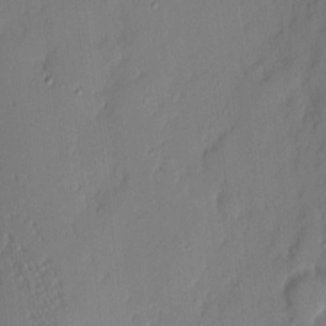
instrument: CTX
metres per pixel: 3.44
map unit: eHh
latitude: 3.4237
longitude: -76.6679
